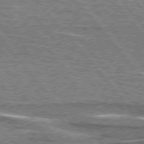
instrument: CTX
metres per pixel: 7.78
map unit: lApd
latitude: 76.0633
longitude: -80.0822
